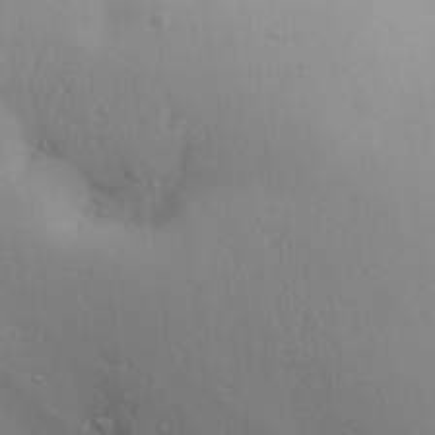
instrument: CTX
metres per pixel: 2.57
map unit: Aa
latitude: 29.4993
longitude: -132.7246
